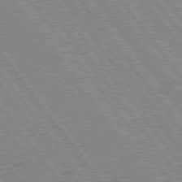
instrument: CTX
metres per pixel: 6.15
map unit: Hpe
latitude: 75.1025
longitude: -149.3482
